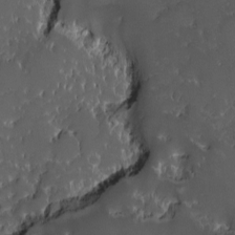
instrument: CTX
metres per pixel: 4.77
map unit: Ave
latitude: -10.1984
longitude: -117.0081
